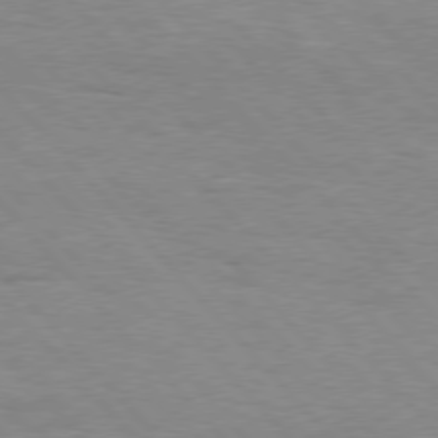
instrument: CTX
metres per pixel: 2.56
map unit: Hpe
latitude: 76.4223
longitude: -152.2334
